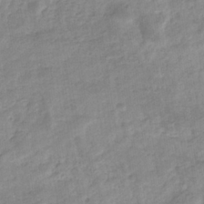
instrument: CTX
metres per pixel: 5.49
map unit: eHb
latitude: -35.8044
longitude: 77.1242
